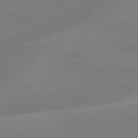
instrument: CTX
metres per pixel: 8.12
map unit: lApd
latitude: 79.4805
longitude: -148.4790
